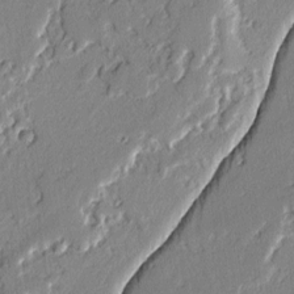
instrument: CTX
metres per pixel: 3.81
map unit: lAvf
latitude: -2.1794
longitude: -109.1592
